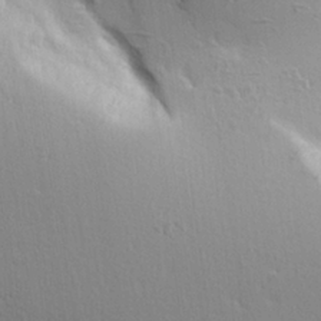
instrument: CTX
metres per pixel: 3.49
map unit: lAvf
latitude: 17.3671
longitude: -126.0633
